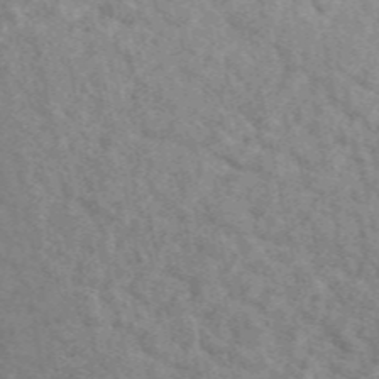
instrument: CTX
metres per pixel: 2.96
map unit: eAb
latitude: 50.2711
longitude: 111.3509
